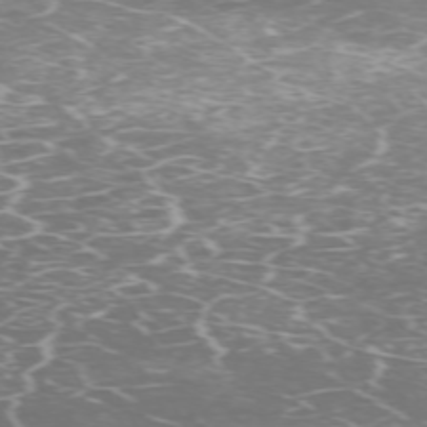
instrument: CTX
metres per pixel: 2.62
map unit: Hpe
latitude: -71.6722
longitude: 8.2739
